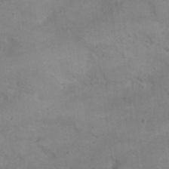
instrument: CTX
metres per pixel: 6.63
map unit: eHh
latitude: 21.6127
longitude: -60.1011
